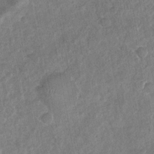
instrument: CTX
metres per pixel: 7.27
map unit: Nhu
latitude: -31.0864
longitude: -61.1025
